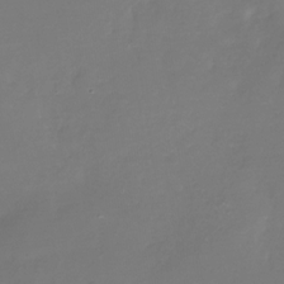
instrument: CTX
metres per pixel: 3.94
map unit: Nhu
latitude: -26.8974
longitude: -70.9702
